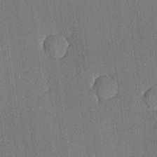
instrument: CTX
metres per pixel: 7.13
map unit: lHvf
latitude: 20.5924
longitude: 141.1809
